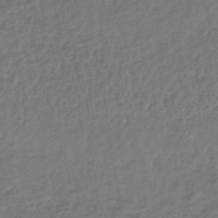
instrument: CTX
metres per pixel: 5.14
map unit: lHb
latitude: -41.1998
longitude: 62.5762
